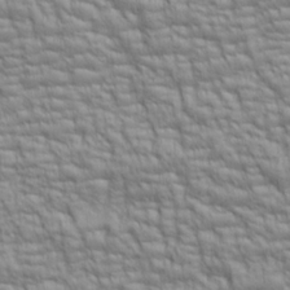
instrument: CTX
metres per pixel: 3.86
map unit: lAa
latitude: 6.7246
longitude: -115.5371
